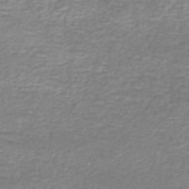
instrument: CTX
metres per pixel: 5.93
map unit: HNb
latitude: -46.7652
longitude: 52.0472
